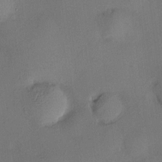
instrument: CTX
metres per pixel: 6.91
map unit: HNhu
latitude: 8.8947
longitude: 14.2929
